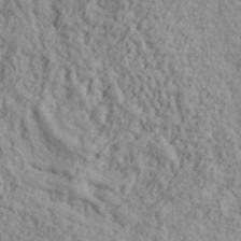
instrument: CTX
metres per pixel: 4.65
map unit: lHvf
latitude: 38.5735
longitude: -90.9703
